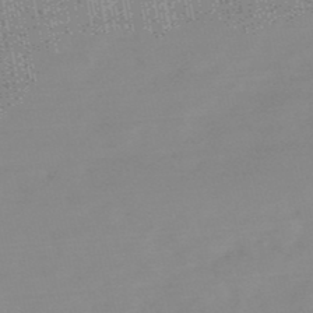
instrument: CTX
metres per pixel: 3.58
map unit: HNb
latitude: -49.4644
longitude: -38.3845
